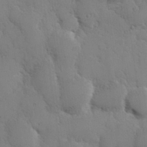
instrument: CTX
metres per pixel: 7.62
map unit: Hve
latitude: 26.7246
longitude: 150.5952
